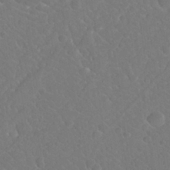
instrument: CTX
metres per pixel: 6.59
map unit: Nhu
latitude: 25.9906
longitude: -57.2348
